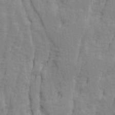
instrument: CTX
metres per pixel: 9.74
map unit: Ave
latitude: 14.1767
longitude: -134.2522
